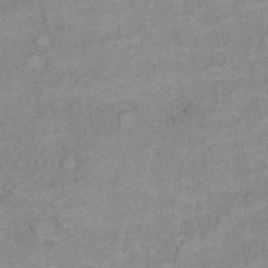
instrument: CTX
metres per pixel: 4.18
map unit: Ht
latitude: 6.1578
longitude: -36.8002
